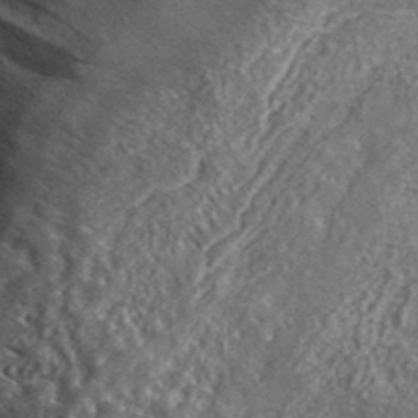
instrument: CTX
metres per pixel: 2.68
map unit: ANa
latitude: 40.4223
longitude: -89.7261
